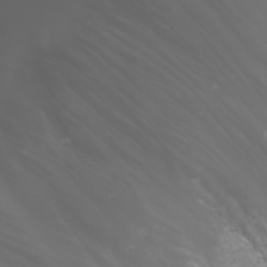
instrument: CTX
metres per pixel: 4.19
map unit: Nhu
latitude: -5.8611
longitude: -88.8758
